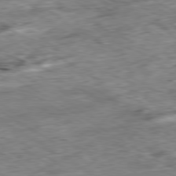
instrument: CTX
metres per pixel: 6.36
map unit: Ap
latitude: -80.1606
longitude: -84.5546
